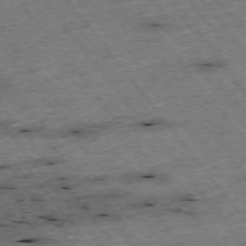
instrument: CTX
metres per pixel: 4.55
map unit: Hpe
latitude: -75.3321
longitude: -21.8773
